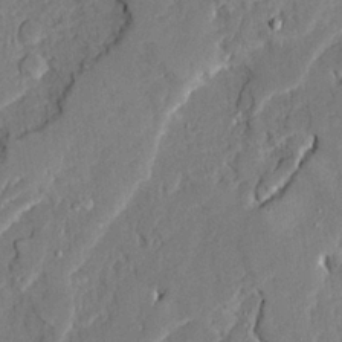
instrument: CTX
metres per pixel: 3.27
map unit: Ave
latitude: 22.3278
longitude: -129.9339
